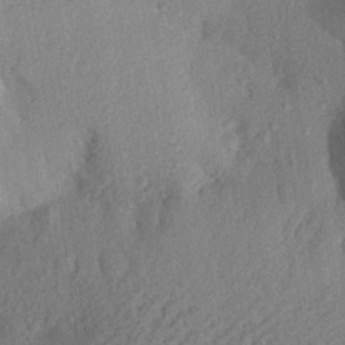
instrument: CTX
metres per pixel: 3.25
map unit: Aa
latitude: 27.1970
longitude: -145.2537
